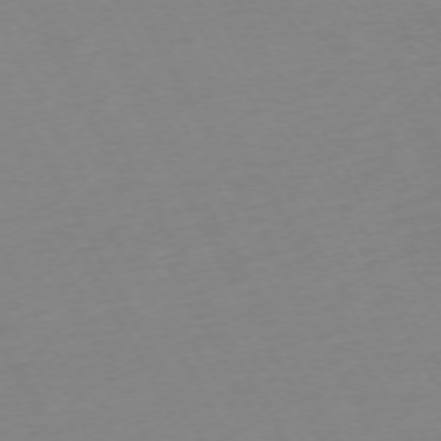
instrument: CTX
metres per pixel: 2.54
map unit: Ap
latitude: -73.3509
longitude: -69.2159
